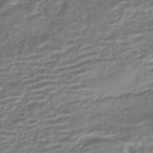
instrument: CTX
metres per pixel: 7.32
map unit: HNhu
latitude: -43.8422
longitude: 103.7289
